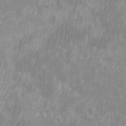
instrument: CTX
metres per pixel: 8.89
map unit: Htu
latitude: -8.7274
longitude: -75.9528
